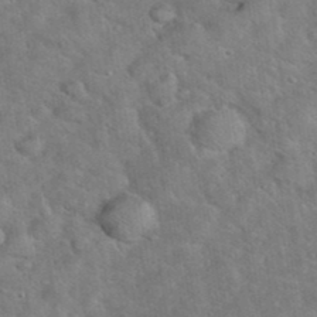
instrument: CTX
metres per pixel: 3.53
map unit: eHh
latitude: 37.8395
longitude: -64.8758
